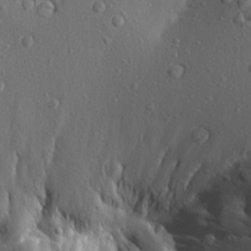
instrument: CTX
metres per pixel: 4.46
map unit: Aa
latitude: 18.8947
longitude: -148.0633
